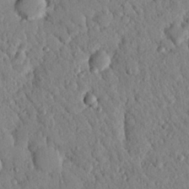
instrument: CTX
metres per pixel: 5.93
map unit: Nhu
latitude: 21.2537
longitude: -77.9528
